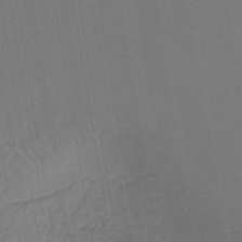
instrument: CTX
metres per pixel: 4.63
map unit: lHb
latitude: -44.4440
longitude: 60.7652
